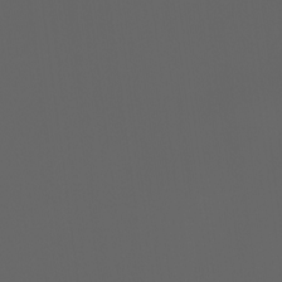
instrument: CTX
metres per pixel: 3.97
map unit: Ht
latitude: -3.5588
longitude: -60.6301
